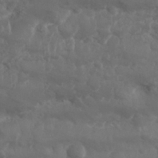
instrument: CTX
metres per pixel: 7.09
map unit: Nhu
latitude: 25.9339
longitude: -61.9717
